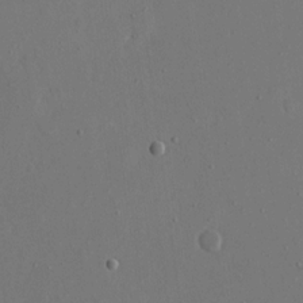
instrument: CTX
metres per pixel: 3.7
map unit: eHh
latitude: 15.7450
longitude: -69.9150
